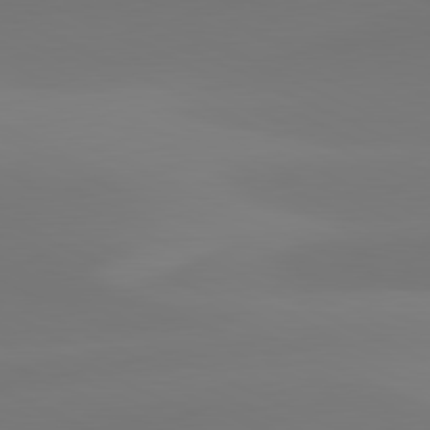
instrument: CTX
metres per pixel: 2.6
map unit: lApd
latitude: 81.5560
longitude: 129.0487
